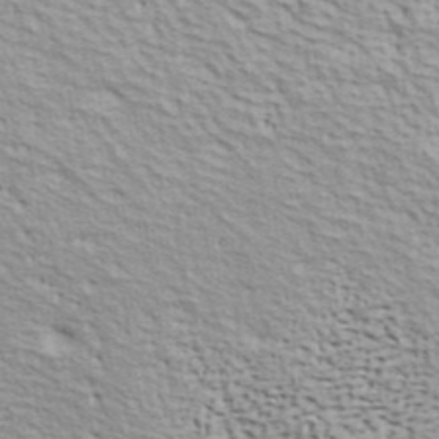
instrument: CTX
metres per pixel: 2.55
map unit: ANa
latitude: 41.1781
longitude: 29.5966
